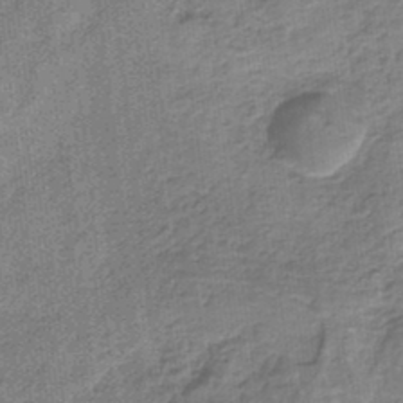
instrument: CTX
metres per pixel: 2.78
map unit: HNb
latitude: -34.9353
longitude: 57.5588
